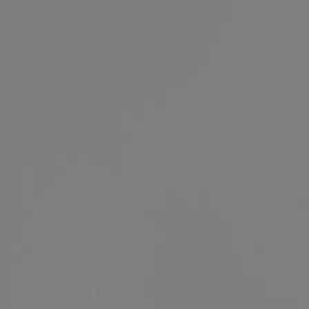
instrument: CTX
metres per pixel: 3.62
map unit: Nhu
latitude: -7.5966
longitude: -95.6505
